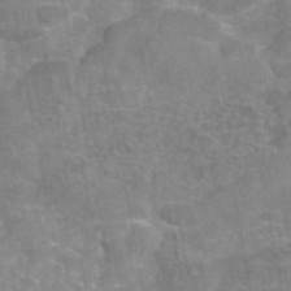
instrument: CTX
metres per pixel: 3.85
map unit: eAb
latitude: 45.4804
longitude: 105.7855
